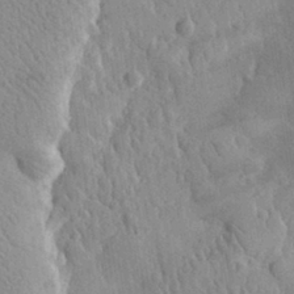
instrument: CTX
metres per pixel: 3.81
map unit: eHh
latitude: 30.7813
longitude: -79.6505
